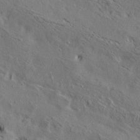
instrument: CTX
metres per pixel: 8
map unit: lAa
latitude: 19.4804
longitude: -139.8394
